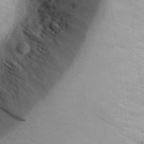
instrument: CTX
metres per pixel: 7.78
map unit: Aa
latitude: 26.0822
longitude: -132.5357
